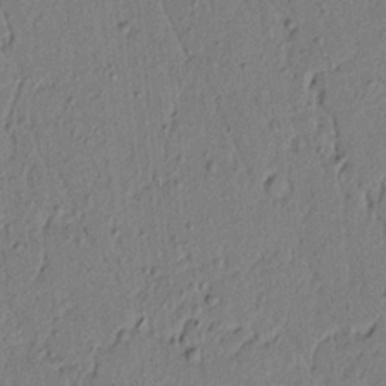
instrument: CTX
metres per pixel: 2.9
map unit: lAvf
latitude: 5.4615
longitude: 165.3321
